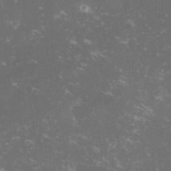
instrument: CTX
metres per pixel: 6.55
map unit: lHvf
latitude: -13.2943
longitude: -99.1214
